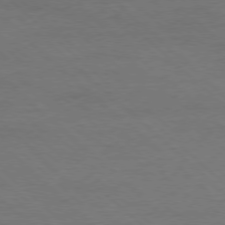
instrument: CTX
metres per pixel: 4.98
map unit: Ap
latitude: -78.2550
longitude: -86.5923
